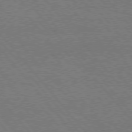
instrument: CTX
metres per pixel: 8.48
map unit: Hpe
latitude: 75.7072
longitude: -157.4237
